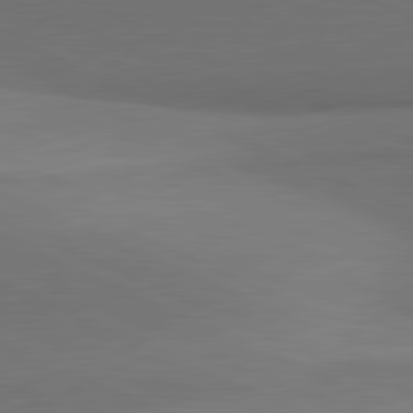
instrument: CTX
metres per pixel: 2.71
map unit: lApd
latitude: 81.7261
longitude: 153.7477
